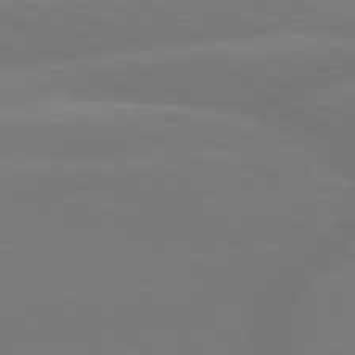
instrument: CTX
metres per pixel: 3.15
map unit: lApd
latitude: 79.6505
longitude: -150.3467
